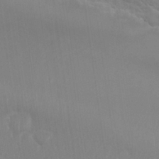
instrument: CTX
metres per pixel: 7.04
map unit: Nhu
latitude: 26.3656
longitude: -51.8583
